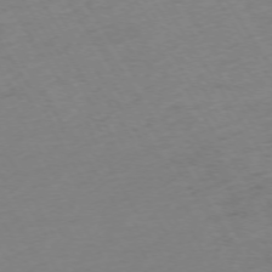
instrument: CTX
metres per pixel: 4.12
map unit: Ap
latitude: -73.8611
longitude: -68.9514
